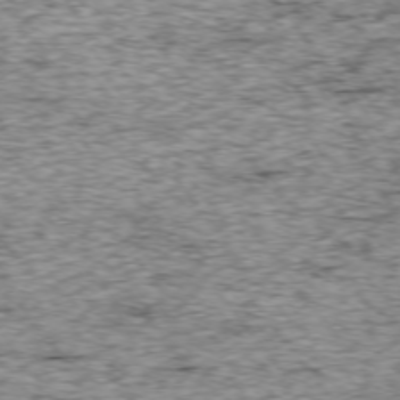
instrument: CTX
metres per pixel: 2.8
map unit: Ap
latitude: -75.0676
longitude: -87.3104
